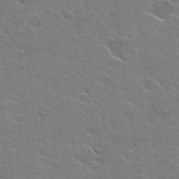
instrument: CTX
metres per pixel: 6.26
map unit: Hto
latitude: 26.6113
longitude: -43.4427
